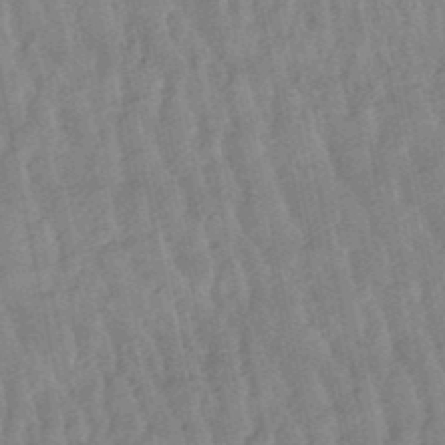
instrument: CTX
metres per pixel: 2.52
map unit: lHb
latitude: -48.8975
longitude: 74.7464
